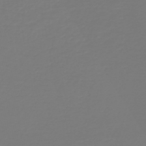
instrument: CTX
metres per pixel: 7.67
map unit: HNb
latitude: -45.8233
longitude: 51.8044
